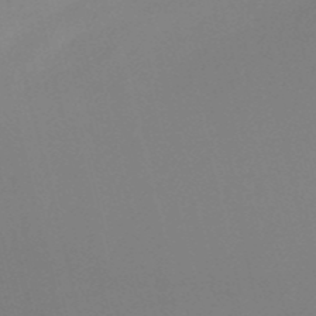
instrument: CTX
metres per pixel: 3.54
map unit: HNb
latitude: -52.3495
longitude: -46.1200
